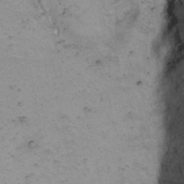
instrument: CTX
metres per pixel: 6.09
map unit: Nhu
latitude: 23.2348
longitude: -61.9906
